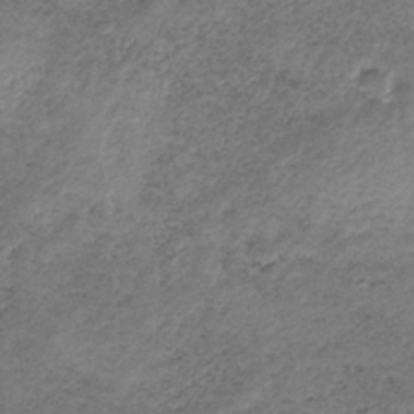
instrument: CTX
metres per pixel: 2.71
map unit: HNb
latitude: -32.5574
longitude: 61.4454
